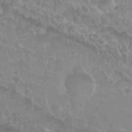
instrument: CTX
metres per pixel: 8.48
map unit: Nhu
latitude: 29.3293
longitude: -55.2348
